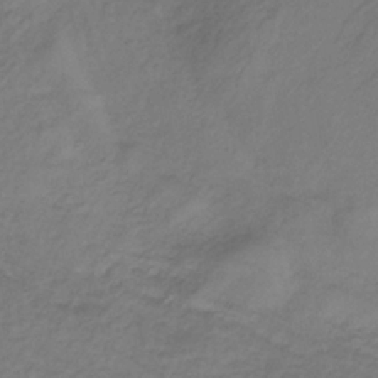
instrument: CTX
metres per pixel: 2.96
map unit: lHb
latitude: -35.2376
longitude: 70.6330
